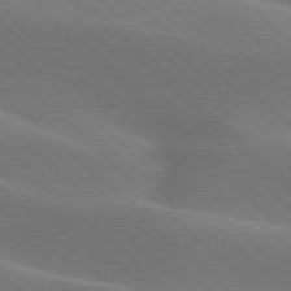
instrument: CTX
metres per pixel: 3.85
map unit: lApd
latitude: 77.4048
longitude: -51.8583
